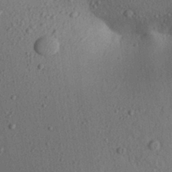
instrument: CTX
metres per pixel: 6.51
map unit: Aa
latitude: 30.0255
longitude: -146.8002
